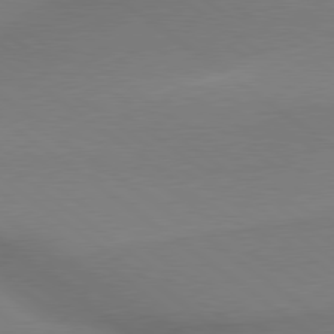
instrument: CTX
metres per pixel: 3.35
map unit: lApd
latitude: 79.3671
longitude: 179.3509
